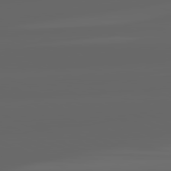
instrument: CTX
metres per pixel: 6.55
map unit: lApd
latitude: 82.2522
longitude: -168.1011
